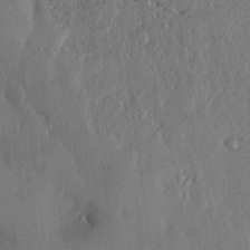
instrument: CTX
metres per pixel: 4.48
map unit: lHvf
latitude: 18.9513
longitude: -116.3845
